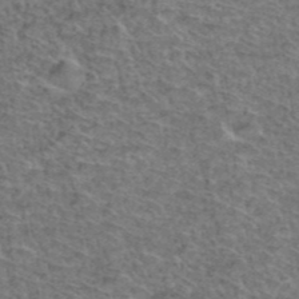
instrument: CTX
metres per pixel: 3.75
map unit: Hto
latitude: 38.0444
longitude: -45.6127
